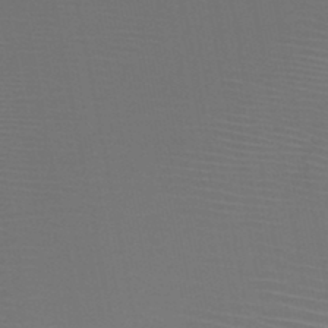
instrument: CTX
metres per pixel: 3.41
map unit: HNb
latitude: -47.7666
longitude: -42.2712
